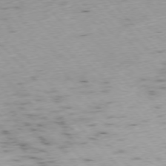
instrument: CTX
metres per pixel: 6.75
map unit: Ap
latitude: -76.6707
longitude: -60.4412
